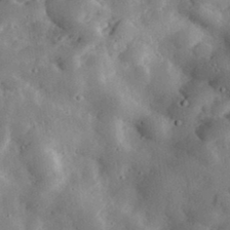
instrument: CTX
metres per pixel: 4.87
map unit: lHvf
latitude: 32.9892
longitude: -83.9717
